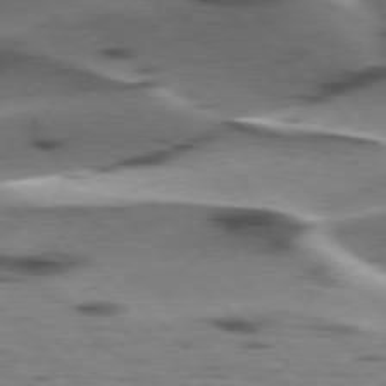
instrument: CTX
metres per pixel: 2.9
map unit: lApd
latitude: 77.3859
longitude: -49.2915
